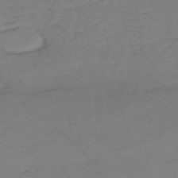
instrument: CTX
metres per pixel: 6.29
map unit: eHh
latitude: -55.2565
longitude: -91.2915
